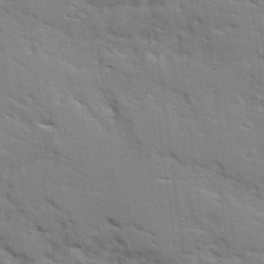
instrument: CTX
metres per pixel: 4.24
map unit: Ave
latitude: 2.0822
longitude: -110.2145
